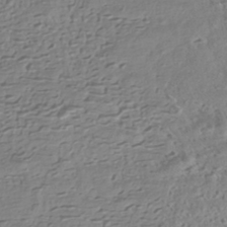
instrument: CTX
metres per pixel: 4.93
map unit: HNhu
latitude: -43.0297
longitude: 100.1227
